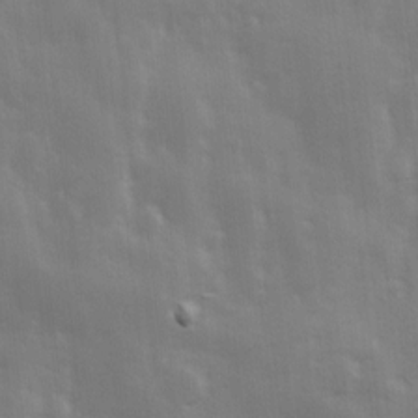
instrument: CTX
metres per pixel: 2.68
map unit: Ave
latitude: 13.4238
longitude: -103.9906
